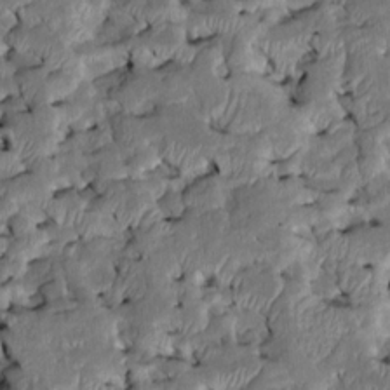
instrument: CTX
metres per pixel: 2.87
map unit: Htu
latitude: -7.8233
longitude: 145.6533
